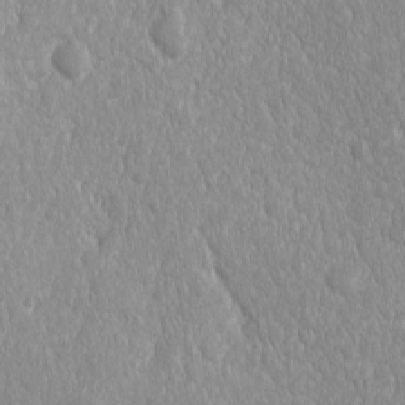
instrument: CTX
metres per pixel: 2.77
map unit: Ave
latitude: -10.9353
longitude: -120.2901
